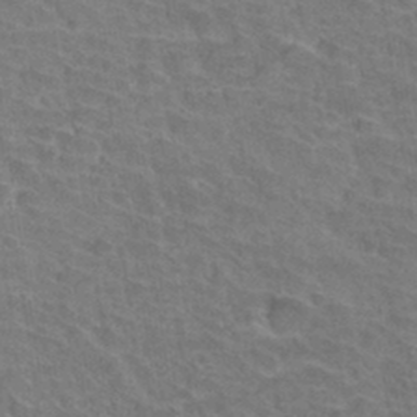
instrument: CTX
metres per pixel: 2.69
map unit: Hto
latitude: 33.5749
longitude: -41.9339
